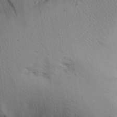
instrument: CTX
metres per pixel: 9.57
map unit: Aa
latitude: 25.9906
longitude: -129.0458
